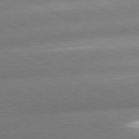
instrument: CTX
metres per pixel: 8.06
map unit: lApd
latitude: 80.3656
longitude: -155.4426
